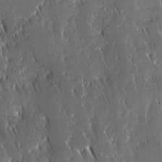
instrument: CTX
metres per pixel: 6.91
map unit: Ave
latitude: 9.4615
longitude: -104.5924
